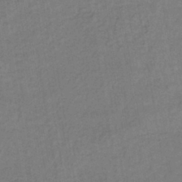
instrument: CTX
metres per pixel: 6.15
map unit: lHb
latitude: -38.8786
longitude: 63.5777
